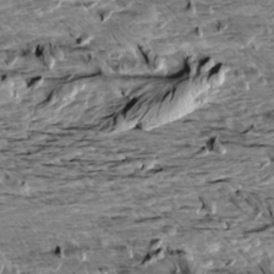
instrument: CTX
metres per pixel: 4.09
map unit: Aa
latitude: 10.0255
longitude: -141.2537
